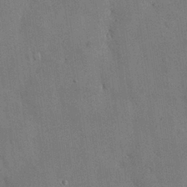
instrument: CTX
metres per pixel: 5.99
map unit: Nhu
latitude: 27.8395
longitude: -69.7072
